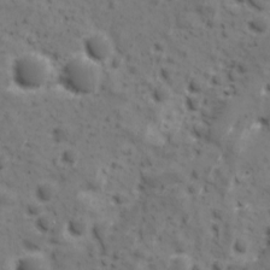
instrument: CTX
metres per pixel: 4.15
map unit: Ave
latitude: 10.8191
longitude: -104.8758
